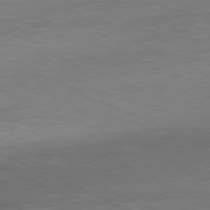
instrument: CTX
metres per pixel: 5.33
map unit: Ap
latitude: -80.2362
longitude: -104.4223
